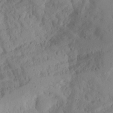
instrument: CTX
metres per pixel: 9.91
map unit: Aa
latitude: 24.1199
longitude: -131.6505
